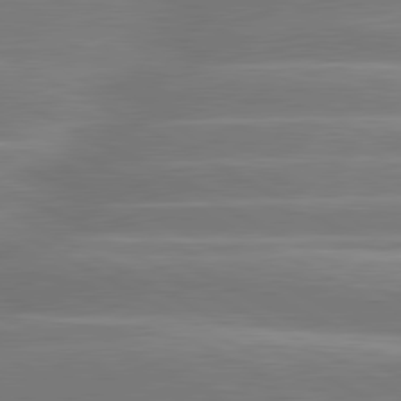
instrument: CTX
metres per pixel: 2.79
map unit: lApd
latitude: 80.8569
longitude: -128.8191
